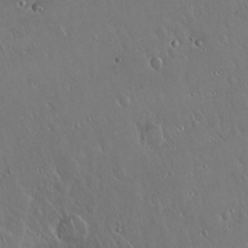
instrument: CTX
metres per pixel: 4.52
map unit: Hto
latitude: 18.0255
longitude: -58.2900
